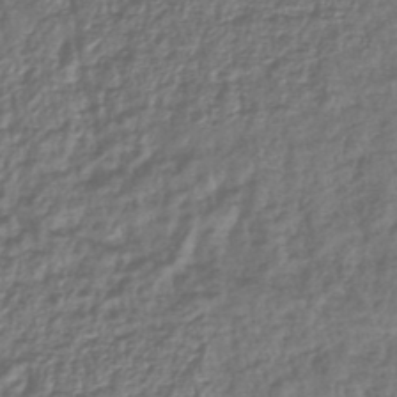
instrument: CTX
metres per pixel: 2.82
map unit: lHb
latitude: -43.3131
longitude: 76.1228
